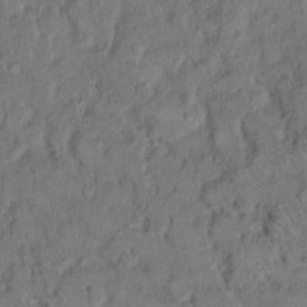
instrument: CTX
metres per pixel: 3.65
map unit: eHh
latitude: 9.2537
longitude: -61.9528
